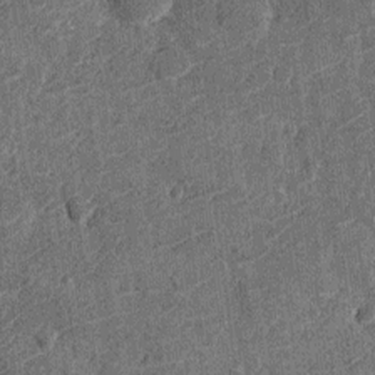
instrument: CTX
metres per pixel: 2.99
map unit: Nhu
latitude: -12.5385
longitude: -22.7435
